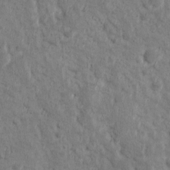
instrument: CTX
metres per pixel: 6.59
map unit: Ave
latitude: 10.7435
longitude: -104.1956
